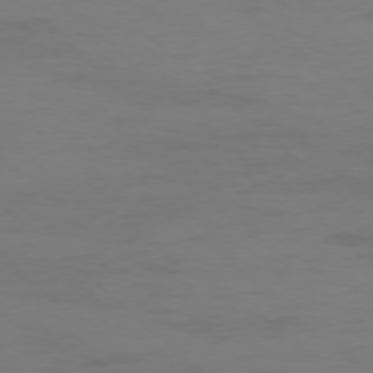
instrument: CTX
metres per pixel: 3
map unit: Ap
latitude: -76.7841
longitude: -67.1025
